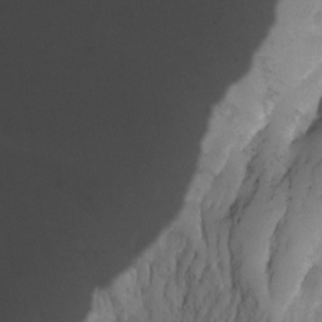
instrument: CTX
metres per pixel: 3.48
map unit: Nhu
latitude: -6.8786
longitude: -50.1011
